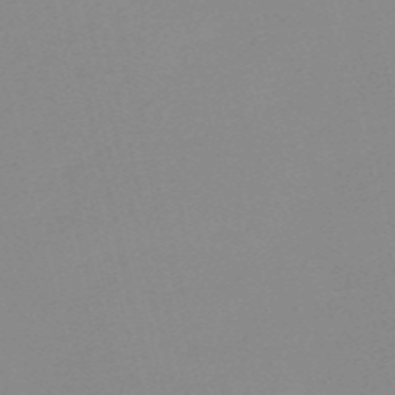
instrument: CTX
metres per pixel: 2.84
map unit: HNb
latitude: -56.0472
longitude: -42.5357
